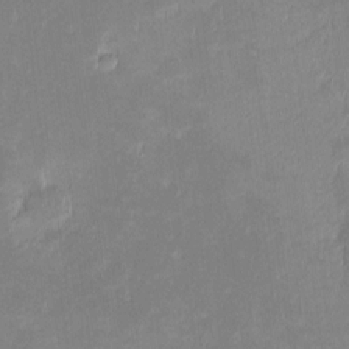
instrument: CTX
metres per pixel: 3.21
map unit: eHh
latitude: -2.3495
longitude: -84.5924
